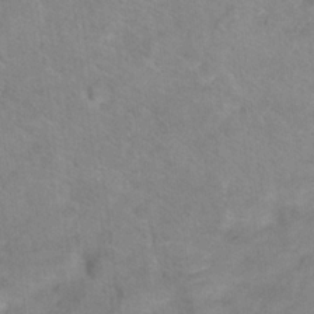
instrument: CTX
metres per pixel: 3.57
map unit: Hto
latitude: 18.4223
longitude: -38.8947
